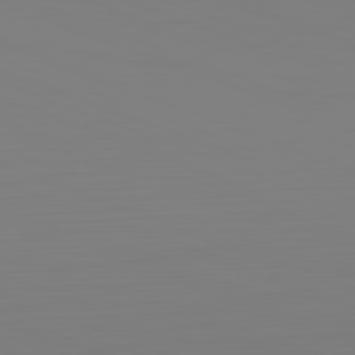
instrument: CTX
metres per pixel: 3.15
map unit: Hpe
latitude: -82.2739
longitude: 8.0283
